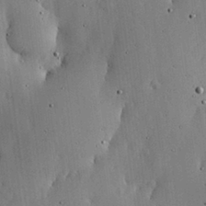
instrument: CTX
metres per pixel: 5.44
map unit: lHvf
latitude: 18.7813
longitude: -114.0444
